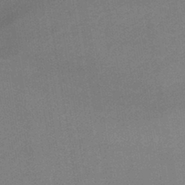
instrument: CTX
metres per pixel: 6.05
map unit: HNhu
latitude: -44.1606
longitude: 90.9164
